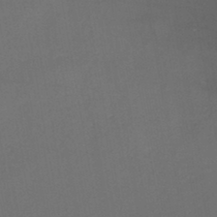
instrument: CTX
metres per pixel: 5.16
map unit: lHb
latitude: -42.6896
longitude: 73.9556
